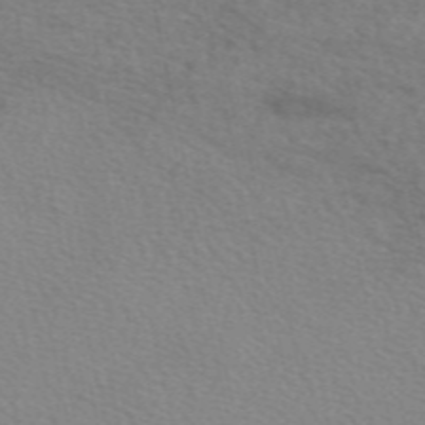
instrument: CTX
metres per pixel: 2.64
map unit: eAb
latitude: 50.2144
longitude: 120.6140
